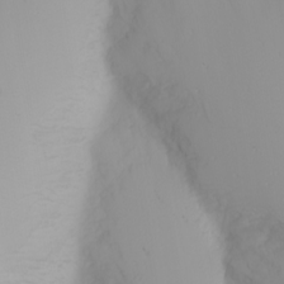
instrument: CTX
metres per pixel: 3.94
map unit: Nhu
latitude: -0.1984
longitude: -76.9891
